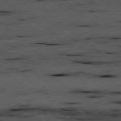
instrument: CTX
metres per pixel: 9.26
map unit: Ap
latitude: -78.7463
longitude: -90.5357
